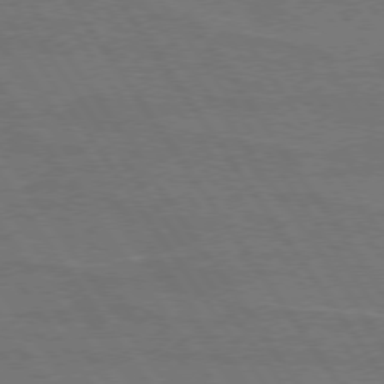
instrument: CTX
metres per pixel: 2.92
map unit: lApd
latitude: 74.6679
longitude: -56.4412
